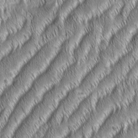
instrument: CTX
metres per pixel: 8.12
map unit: Aa
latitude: 6.9703
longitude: -131.1215
